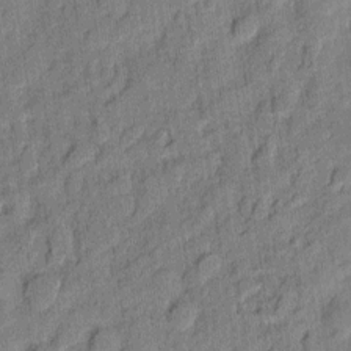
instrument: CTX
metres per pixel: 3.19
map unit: eHh
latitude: 6.9136
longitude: -75.6316
